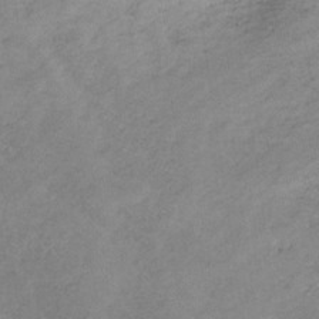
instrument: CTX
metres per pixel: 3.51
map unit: HNb
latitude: -32.3496
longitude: 61.6911
